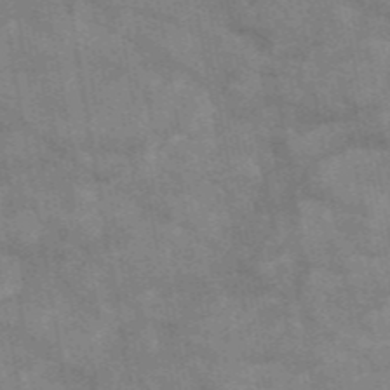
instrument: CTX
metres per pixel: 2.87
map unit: HNb
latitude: -55.9745
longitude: -40.1199
